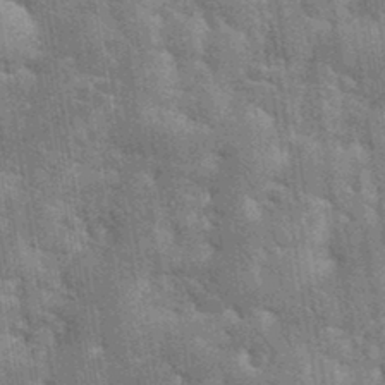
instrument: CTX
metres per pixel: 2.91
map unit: eHh
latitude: 35.3292
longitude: -65.6505
